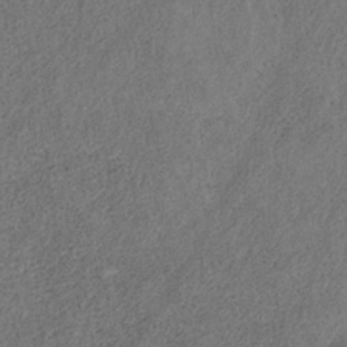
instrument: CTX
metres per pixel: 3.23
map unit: HNb
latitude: -32.1606
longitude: 58.3306
